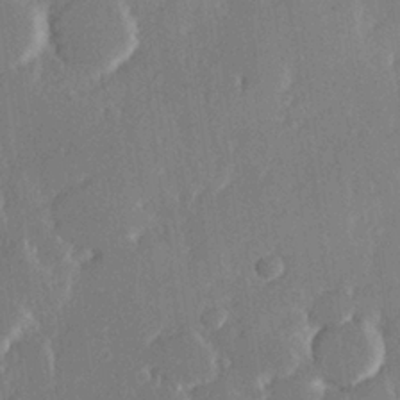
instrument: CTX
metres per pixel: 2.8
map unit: Hve
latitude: 23.8016
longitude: 145.1998
